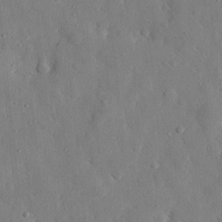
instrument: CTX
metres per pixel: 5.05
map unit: eHh
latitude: 27.9150
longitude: -77.5371
